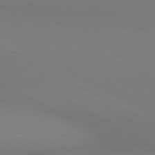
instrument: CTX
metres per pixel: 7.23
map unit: lApd
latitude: 80.7624
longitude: 146.2739
